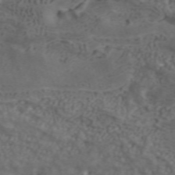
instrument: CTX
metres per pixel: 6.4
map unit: ANa
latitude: 42.4979
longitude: 33.5210
